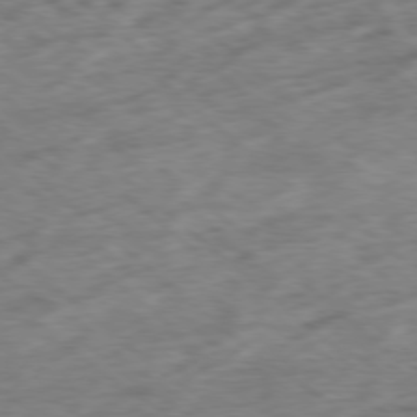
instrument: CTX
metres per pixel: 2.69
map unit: Hpe
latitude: -78.8786
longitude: -16.1956
